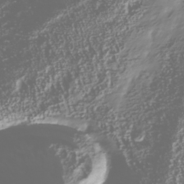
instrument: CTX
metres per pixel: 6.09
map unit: Nhu
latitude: -40.1039
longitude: -82.9324
